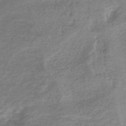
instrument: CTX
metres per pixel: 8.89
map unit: lHb
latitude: -40.9919
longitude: 73.7855
